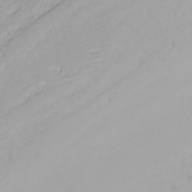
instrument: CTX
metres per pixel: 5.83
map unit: Nhu
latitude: -3.1242
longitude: -71.1970
